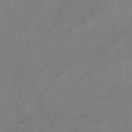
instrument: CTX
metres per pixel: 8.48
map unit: lHb
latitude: -37.7477
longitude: 61.0864
